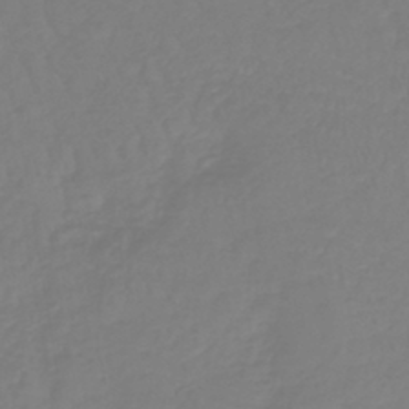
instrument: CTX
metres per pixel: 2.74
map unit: lHb
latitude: -41.8989
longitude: 67.3321
